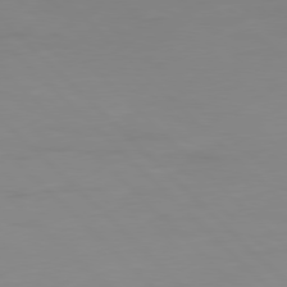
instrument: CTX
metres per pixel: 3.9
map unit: Ap
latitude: -79.6344
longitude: -55.8205
